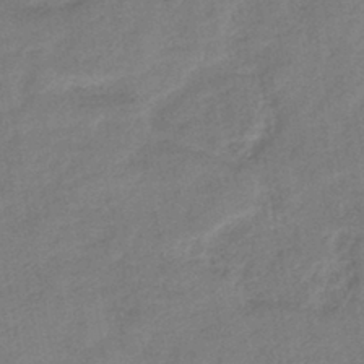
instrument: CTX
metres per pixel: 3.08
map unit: eHb
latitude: -42.0661
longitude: 79.8611
